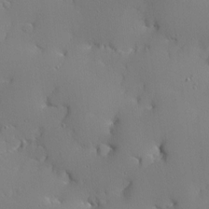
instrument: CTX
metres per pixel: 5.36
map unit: Ave
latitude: 12.2334
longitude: -101.4615
